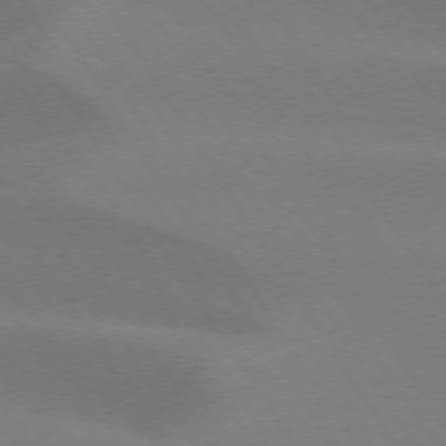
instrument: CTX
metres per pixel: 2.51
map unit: lApd
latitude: 75.1214
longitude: -66.3278
